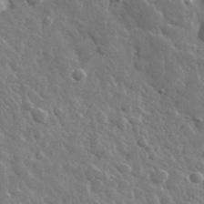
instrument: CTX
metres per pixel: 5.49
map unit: lHvf
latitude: 36.3656
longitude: -89.2348
